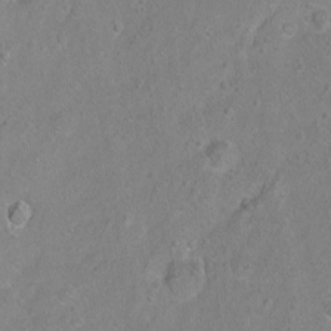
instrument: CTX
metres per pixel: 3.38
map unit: Hto
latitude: -7.1431
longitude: -36.1578
